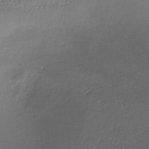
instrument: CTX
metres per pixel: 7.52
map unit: lHb
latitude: -38.1606
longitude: 72.7463
